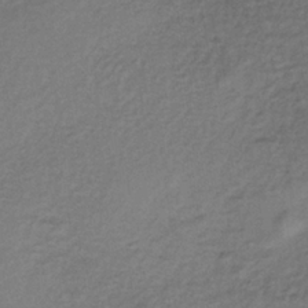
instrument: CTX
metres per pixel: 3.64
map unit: lHb
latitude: -35.3132
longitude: 61.4454
